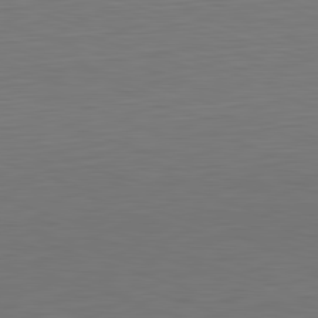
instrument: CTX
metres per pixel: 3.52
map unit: Hpe
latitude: -82.5574
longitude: 10.8219
